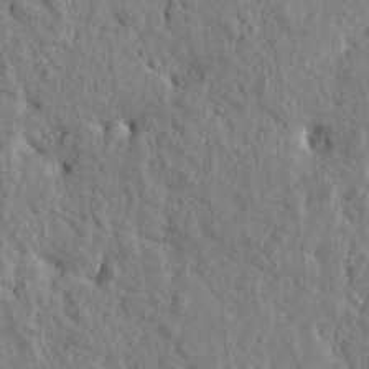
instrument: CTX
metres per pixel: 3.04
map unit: Htu
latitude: -0.3873
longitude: -178.9514
